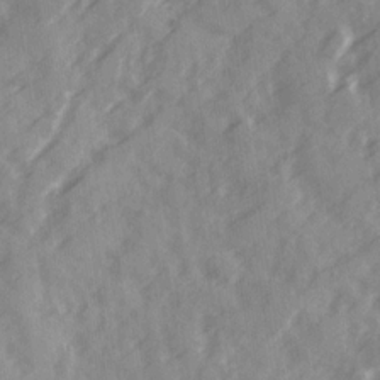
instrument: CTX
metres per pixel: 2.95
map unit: Ave
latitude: 19.7071
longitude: -131.4427
